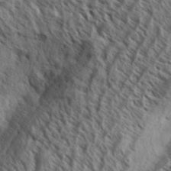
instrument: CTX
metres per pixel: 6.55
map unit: Aa
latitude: 33.6883
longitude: -138.4979
